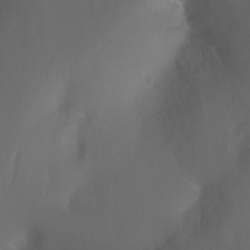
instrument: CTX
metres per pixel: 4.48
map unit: Ht
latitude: -0.3496
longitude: -45.8772
